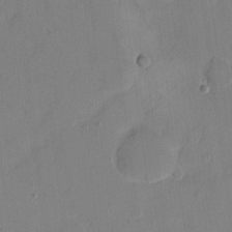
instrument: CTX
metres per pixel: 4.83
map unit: eHh
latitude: 6.3467
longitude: -66.5356
